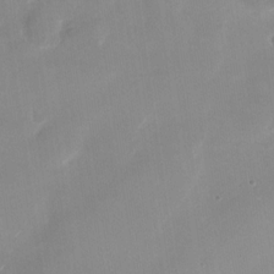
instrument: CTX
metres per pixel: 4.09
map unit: Nhu
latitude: -28.1039
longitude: -62.7058
